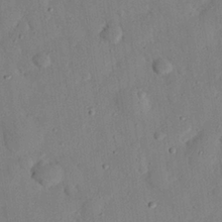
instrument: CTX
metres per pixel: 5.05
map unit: eHh
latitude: 26.5735
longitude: -79.5749
